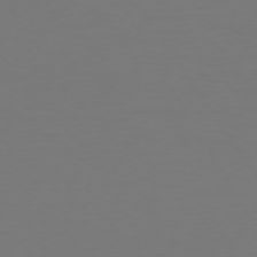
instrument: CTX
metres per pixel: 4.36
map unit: Hpe
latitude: 73.4238
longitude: -123.2537
